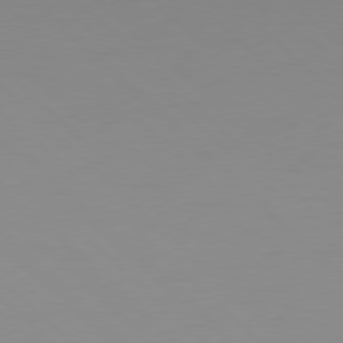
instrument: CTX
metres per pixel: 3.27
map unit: Hpe
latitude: 77.8016
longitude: -164.7624
